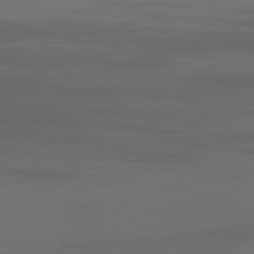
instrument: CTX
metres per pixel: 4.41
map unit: Ap
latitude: -79.8611
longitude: -93.5182
